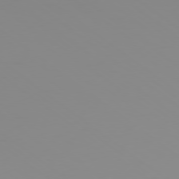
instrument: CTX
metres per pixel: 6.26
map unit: Ap
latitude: -79.5588
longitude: -70.6490
